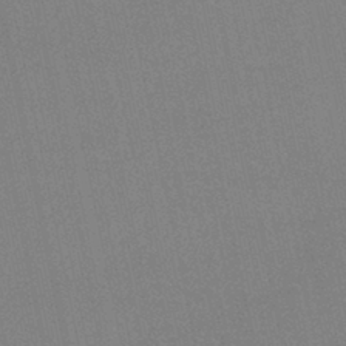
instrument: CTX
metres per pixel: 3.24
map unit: lHb
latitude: -41.9367
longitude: 67.2376
